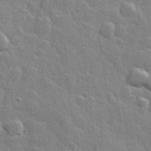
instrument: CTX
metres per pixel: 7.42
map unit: Hve
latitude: 24.9702
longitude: 149.5210
